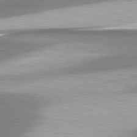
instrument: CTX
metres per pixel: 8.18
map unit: lApd
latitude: 81.3482
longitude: 168.0472
